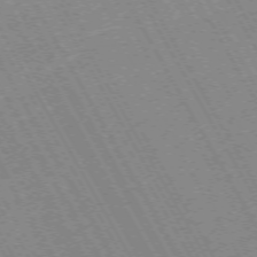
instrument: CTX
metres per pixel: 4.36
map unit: Hpe
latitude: -72.1794
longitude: 11.4832
